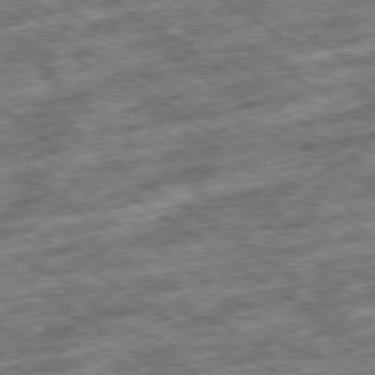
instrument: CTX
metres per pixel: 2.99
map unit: Ap
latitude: -79.3887
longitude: -49.9339
